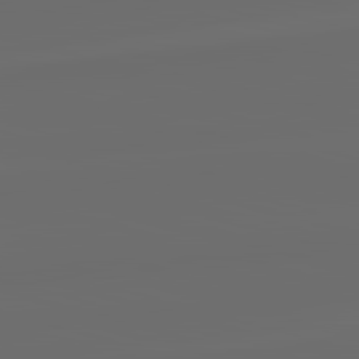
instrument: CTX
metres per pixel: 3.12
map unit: lApd
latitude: 83.8016
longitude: -130.4223
